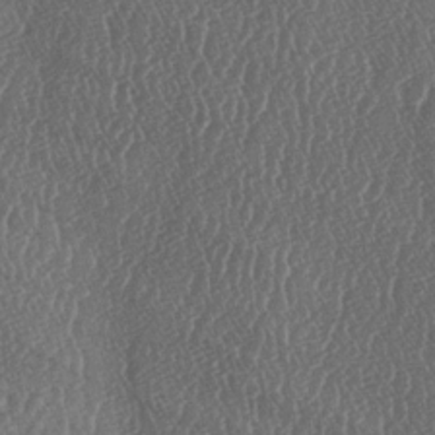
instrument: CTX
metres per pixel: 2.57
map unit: lAa
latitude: -6.6518
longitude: -130.0255
